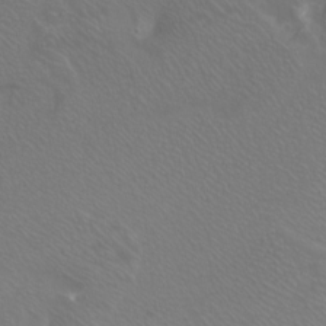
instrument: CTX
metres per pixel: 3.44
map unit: Htu
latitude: -6.2739
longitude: -71.3104
